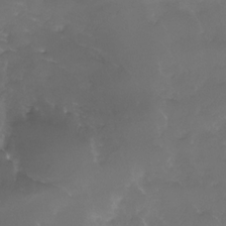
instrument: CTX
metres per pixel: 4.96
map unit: Nhe
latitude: -33.0487
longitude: -92.9891
